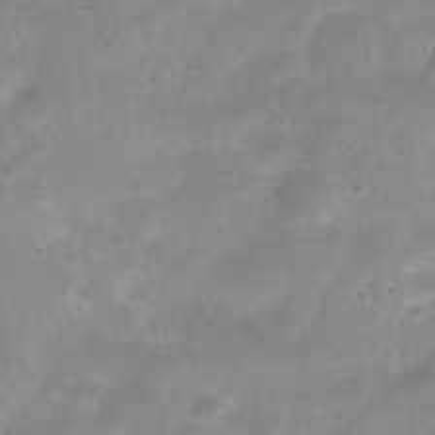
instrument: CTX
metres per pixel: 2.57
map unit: Ht
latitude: 4.9136
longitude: -21.0458
